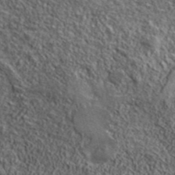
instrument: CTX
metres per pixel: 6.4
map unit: ANa
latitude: 42.8191
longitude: -87.4237
